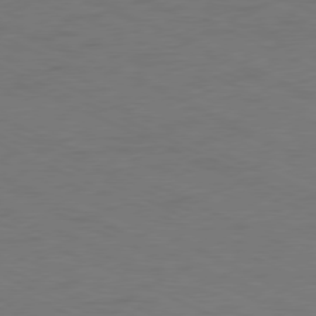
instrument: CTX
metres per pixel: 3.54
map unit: Ap
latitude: -78.0850
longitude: -73.0270
